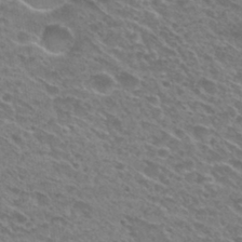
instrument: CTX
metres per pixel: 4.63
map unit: Nhu
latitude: 29.6694
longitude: -48.8191
